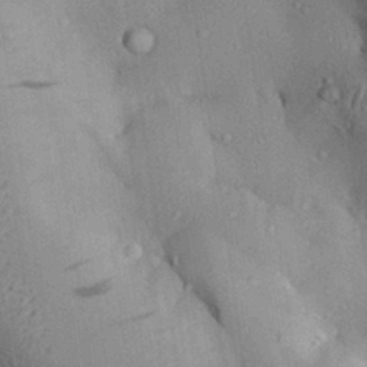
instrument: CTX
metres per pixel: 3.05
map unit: Aa
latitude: 29.1592
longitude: -131.5749
